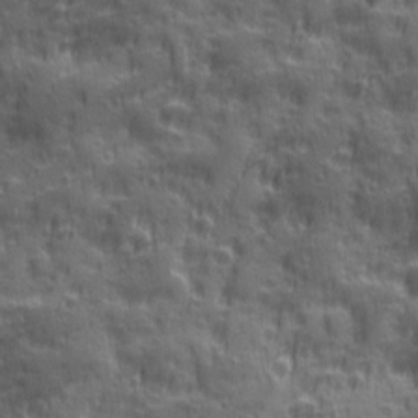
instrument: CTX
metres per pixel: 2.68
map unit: Ave
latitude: 19.7638
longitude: -132.6491
